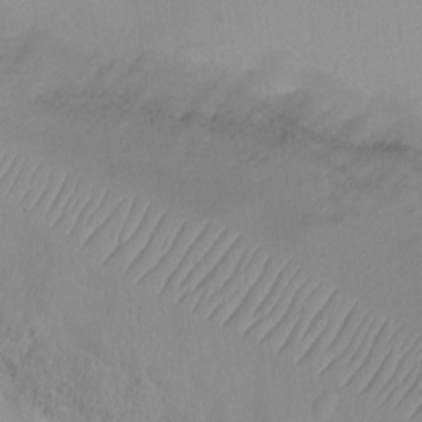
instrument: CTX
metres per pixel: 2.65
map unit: Ht
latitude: -6.5762
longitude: -29.1214
